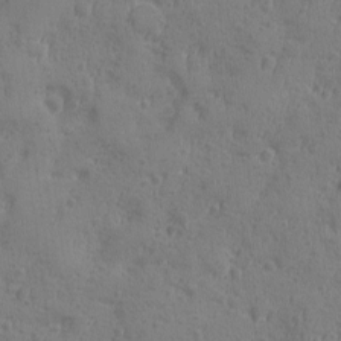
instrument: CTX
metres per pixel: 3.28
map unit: Ave
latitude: -8.5763
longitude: -119.1214
